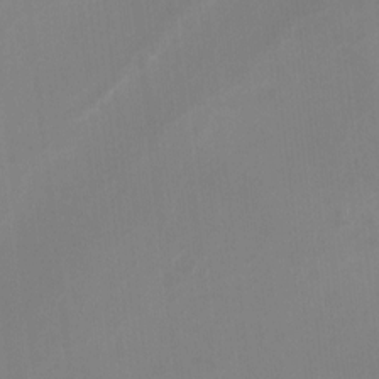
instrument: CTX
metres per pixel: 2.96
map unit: Nhu
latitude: -8.7274
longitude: -44.0822
